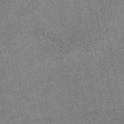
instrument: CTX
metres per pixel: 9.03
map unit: eAb
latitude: 48.7813
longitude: 108.2173
